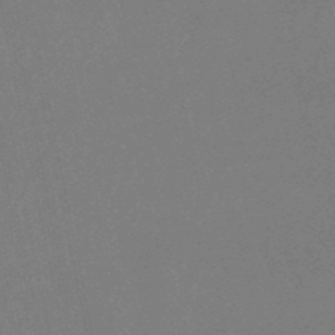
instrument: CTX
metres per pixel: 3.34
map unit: lHb
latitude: -49.1242
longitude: 71.5021
